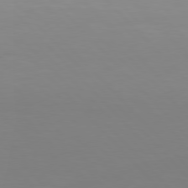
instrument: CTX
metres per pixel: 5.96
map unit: Hpe
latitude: 77.3481
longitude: -169.0081
